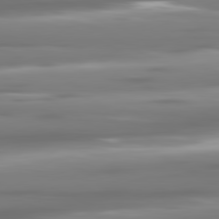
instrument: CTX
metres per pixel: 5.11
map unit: lApd
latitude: 81.0269
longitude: -139.1592
